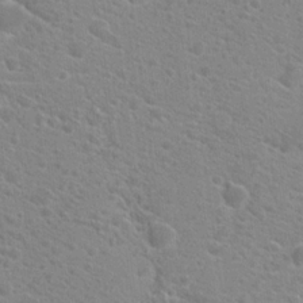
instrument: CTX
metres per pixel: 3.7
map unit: Hto
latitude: 20.2712
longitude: -39.5182
